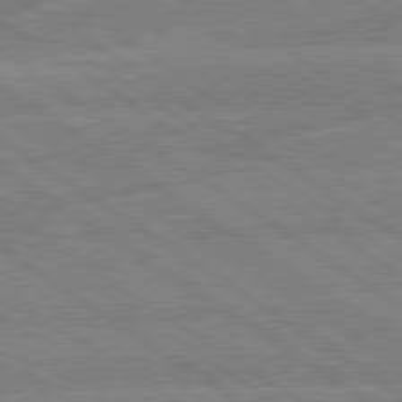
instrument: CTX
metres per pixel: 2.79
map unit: lApd
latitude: 79.2159
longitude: -132.9892
